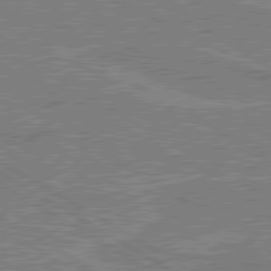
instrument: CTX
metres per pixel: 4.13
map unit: lApd
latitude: 80.4223
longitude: 119.6911
